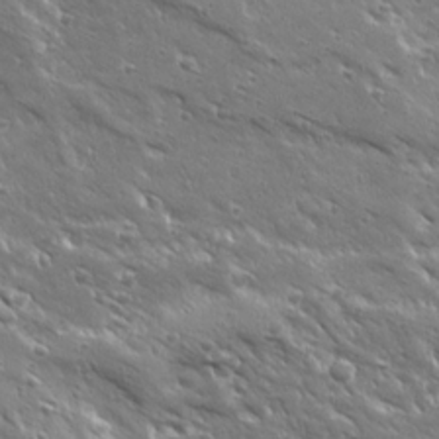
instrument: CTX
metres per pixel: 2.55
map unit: Ave
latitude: 19.4804
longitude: -136.9892
